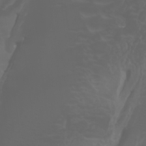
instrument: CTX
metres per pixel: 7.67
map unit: Htu
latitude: -1.3132
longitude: -75.1592
